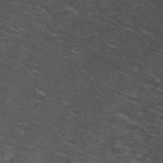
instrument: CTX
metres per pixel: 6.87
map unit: Hto
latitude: 32.1767
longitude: -50.6112
